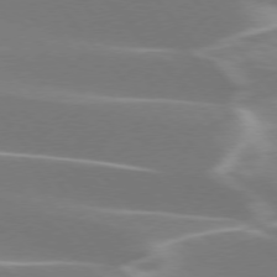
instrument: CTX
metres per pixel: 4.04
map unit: lApd
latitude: 75.4049
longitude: -63.2726
